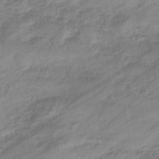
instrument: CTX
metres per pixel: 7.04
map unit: eHb
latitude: -44.0094
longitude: 85.6721
